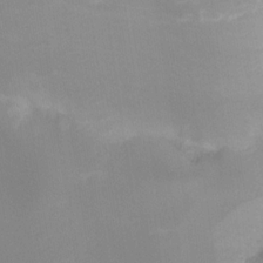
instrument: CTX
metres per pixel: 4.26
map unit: Ht
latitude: -9.3887
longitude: -46.5357
